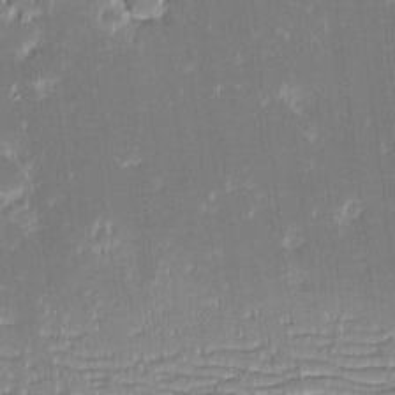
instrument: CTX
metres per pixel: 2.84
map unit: eHh
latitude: -2.6707
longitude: -85.5560
